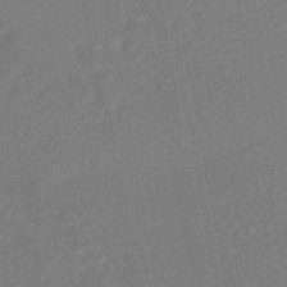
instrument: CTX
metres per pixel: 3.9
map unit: HNhu
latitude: -46.7841
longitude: 98.7463
